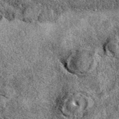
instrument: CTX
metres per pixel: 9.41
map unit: eAb
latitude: 39.7261
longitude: 111.0675
